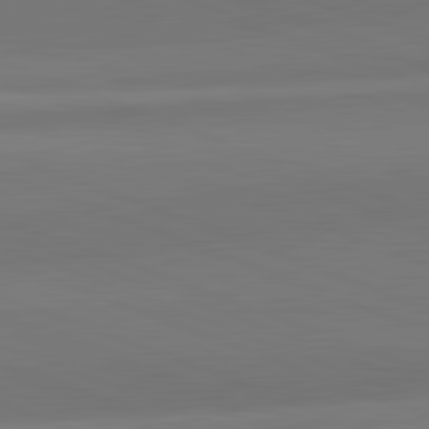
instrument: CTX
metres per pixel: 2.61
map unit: lApd
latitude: 82.3845
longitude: 150.2362
